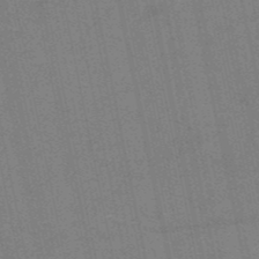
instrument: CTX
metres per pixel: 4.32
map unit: HNb
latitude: -51.8989
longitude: -44.0444
